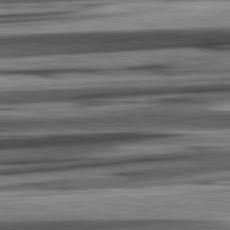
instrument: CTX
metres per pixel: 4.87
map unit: lApd
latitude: 82.8002
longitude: 160.3495
